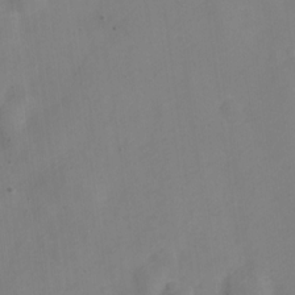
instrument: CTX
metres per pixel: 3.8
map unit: Nve
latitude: -23.2943
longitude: 107.0298
